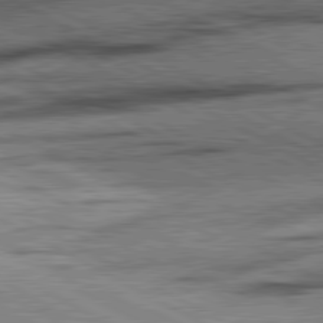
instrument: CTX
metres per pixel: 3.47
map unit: lApd
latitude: 80.9514
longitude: -157.1970
